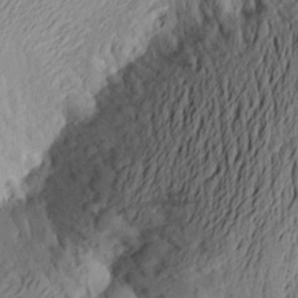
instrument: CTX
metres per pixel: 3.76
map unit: Aa
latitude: 22.5735
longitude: -149.8961
